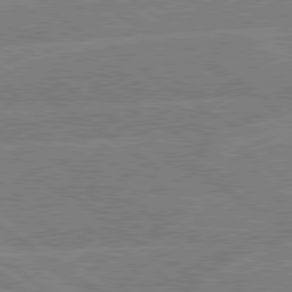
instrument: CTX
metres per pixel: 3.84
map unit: lApd
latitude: 79.1592
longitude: -132.7813
